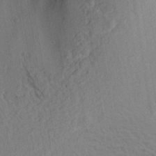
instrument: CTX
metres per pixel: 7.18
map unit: Ave
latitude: 17.4426
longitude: -139.1403
